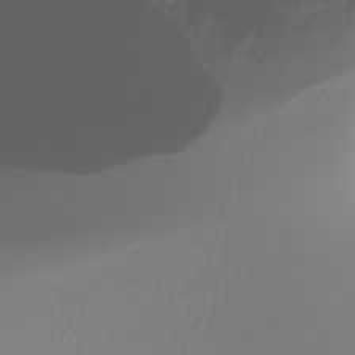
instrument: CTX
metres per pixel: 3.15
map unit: Ht
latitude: -16.7086
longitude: -46.9514
